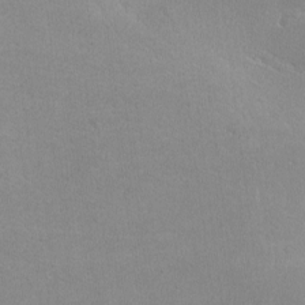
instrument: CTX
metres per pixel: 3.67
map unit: lHvf
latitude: -12.8408
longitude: -101.6127
